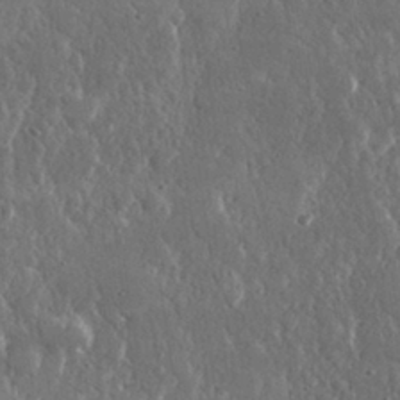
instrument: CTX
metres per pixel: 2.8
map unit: lHvf
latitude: 30.6113
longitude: -92.1955
